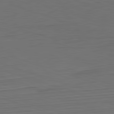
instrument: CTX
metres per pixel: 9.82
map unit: Hpe
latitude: -82.6518
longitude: 10.7274
